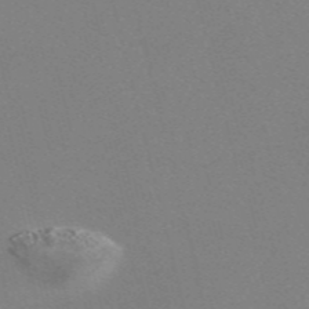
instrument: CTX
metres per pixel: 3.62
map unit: Nve
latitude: -58.0849
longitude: 63.4832
